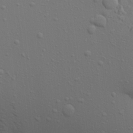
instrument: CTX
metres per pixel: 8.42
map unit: Aa
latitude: 21.8584
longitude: -142.7246
